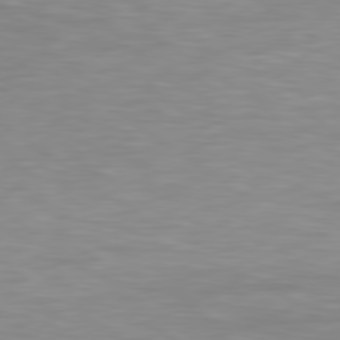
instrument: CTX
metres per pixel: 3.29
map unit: lApd
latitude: 79.5938
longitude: -129.8016
